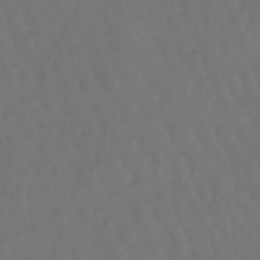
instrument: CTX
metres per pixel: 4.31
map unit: lHb
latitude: -47.5210
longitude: 79.4643
